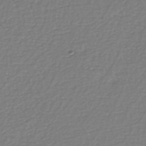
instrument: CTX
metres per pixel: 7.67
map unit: eHh
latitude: -42.5573
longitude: -33.0647
